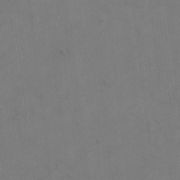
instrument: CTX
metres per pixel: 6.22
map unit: eHh
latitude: 6.6301
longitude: -66.1577
